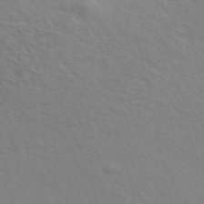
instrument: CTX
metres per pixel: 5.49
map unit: ANa
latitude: 40.2522
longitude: 20.5384
